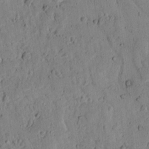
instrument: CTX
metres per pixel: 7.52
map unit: lAvf
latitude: 7.3104
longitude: 169.5399
